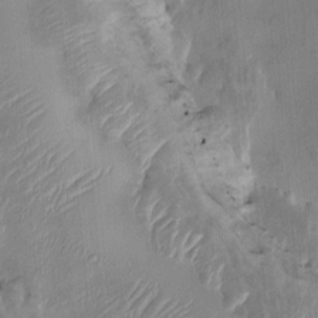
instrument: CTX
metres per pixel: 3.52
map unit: HNhu
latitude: 3.0269
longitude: -5.9906
